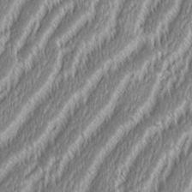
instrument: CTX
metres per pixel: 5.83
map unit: Aa
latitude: 8.8191
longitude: -130.6113
